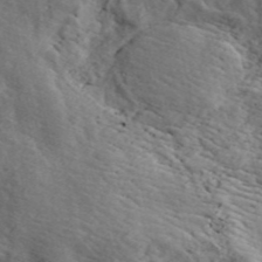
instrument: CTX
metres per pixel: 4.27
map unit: ANa
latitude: 44.6679
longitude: 46.4629
